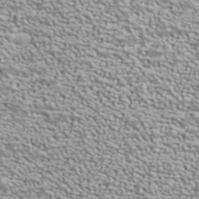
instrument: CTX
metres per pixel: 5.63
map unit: ANa
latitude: 40.2144
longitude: 20.8408
